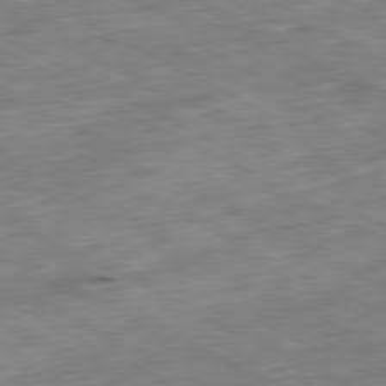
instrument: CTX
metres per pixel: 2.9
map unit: Ap
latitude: -80.8786
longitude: -80.6113
